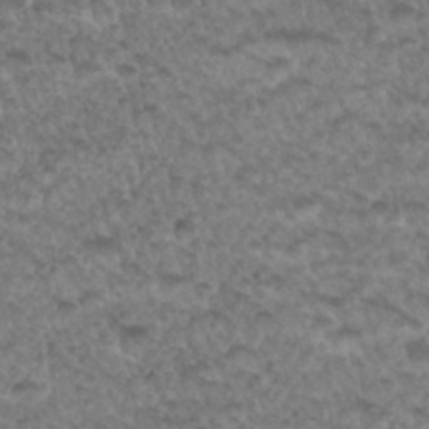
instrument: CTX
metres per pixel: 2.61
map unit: Hto
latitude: 33.7450
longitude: -47.8773
